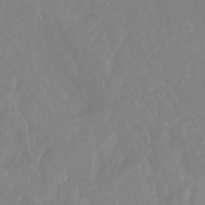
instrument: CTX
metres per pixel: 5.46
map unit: Nhu
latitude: -8.5007
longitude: -79.8206
